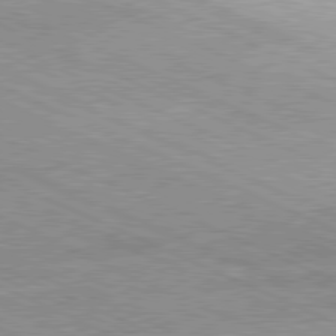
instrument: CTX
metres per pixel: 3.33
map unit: Hpe
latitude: -81.5588
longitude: 11.2943
